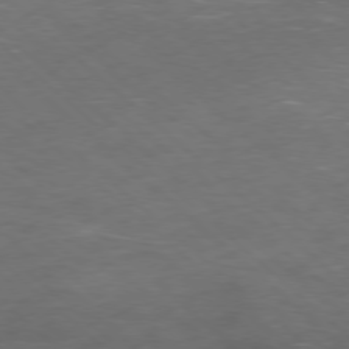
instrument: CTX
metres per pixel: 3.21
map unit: Ap
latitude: -77.8422
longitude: -68.2712
